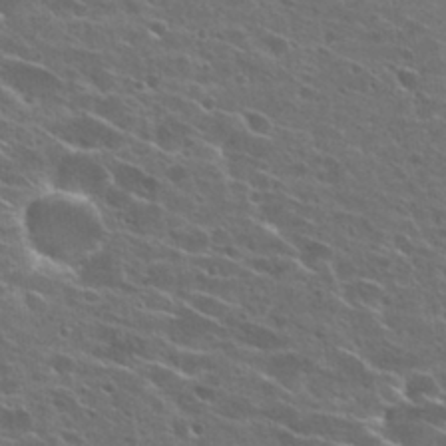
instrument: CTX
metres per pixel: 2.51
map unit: Hto
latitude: 26.6869
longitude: -44.8947
